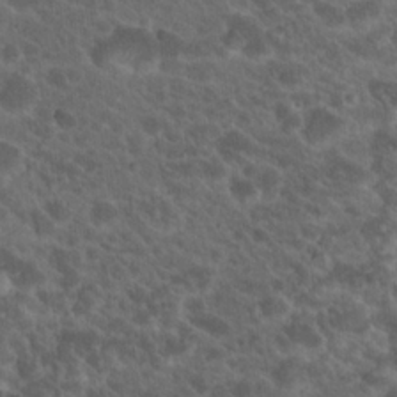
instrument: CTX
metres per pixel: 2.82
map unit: Hto
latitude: 19.6505
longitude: -35.9528
